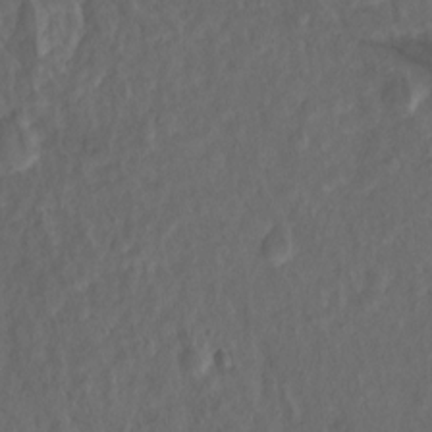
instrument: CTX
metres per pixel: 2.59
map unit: Ht
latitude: 1.6316
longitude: -34.9513
